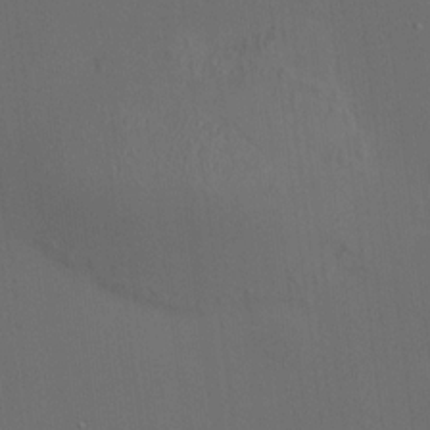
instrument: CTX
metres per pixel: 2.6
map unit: HNhu
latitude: 10.6302
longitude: 10.1606
